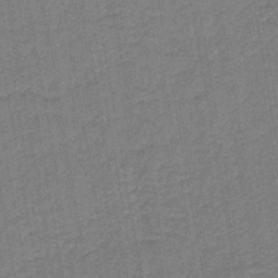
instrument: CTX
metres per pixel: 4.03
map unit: lHb
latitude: -42.9352
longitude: 63.0864
